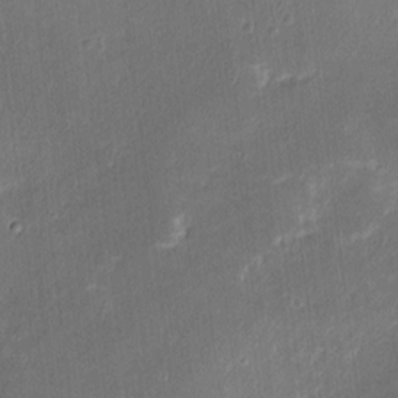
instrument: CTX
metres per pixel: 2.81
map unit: eHh
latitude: 8.3656
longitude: -73.8017
